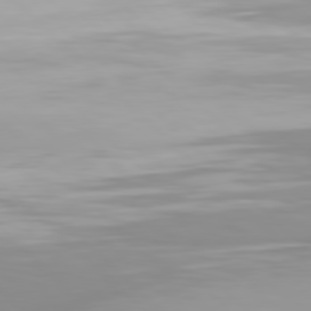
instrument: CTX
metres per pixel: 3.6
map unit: Hpe
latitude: 77.7071
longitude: -173.1781
